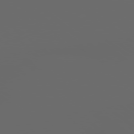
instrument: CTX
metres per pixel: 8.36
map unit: Hpe
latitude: 77.9339
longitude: -178.2334
